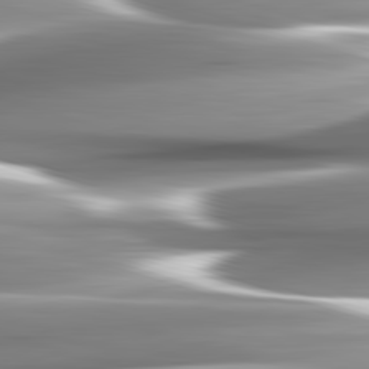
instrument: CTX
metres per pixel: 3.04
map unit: lApd
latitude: 82.6868
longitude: -141.9906
